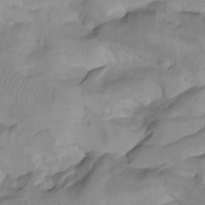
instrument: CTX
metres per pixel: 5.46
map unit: Htu
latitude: -8.4440
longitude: -65.4993
